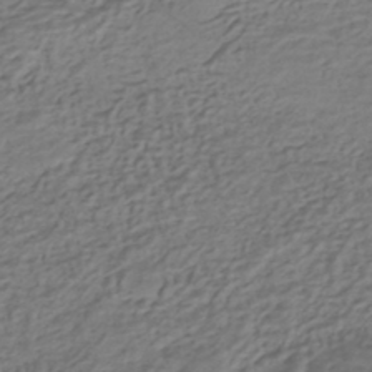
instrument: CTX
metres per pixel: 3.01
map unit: HNhu
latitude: -43.0864
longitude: 101.3509
